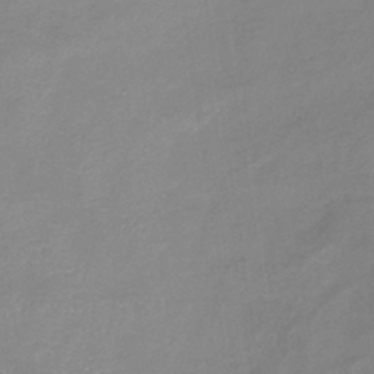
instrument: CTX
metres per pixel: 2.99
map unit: lHb
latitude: -37.2942
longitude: 73.4076
